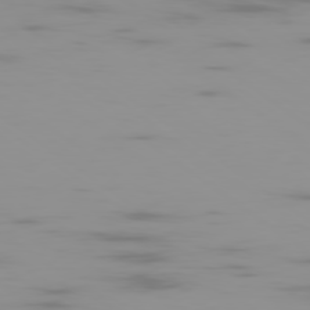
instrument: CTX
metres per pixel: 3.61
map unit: Ap
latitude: -79.4454
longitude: -70.2900
